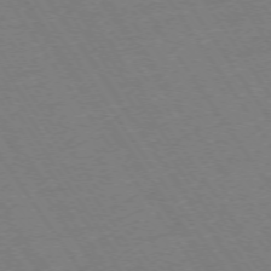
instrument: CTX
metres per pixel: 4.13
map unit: Ap
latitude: -73.6533
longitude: -71.0458
